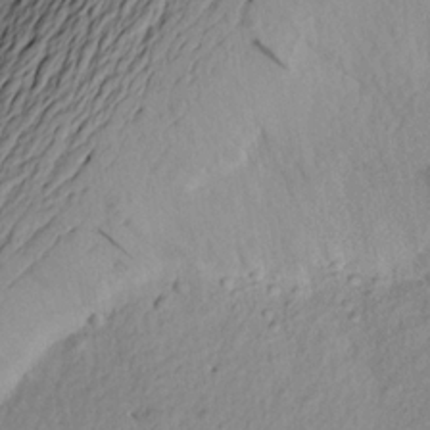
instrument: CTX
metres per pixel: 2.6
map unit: Aa
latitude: 18.0633
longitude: -144.4601
